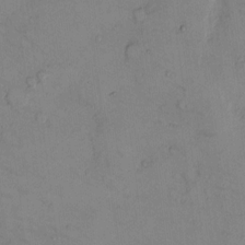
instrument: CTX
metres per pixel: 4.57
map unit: Hto
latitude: 11.3104
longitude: -58.8380
